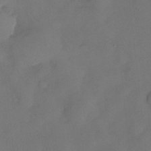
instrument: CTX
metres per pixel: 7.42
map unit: eHh
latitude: -23.6911
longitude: 15.9745
